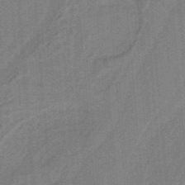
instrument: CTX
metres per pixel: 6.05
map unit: HNb
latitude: -38.1795
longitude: 54.1984
